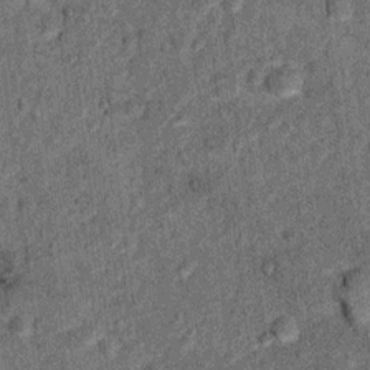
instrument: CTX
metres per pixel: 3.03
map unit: Ht
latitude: 9.6694
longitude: -38.8002
